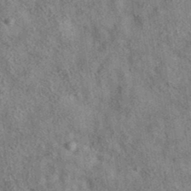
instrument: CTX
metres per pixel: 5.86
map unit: eAb
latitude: 35.9339
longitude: 114.6140
